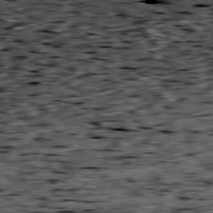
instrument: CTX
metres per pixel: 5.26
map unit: Ap
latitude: -80.1228
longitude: -89.4805
